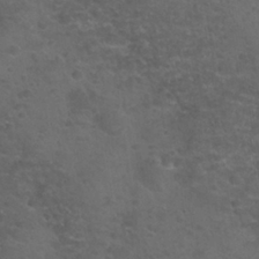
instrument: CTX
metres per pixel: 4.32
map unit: Nhu
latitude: 25.8772
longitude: -50.7246
